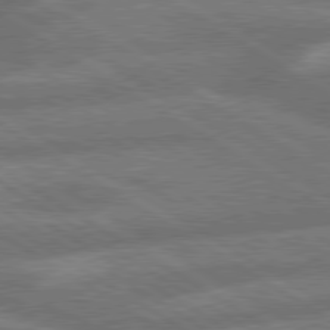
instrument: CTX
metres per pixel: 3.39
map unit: lApd
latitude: 79.7072
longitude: -165.8205
